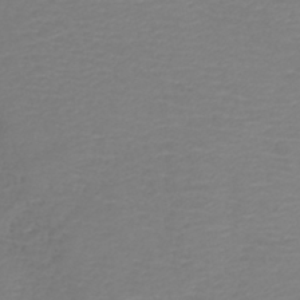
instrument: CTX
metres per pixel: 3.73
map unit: lHb
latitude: -42.4628
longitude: 76.7652
